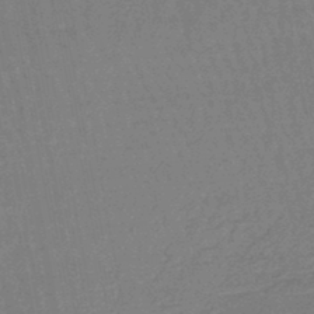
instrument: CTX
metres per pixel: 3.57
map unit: eHb
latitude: -45.8611
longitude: 80.3495
